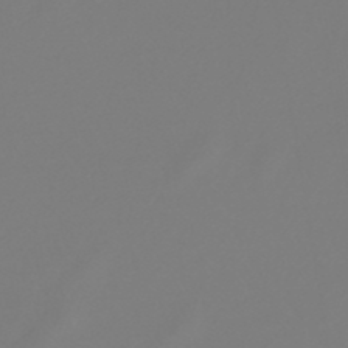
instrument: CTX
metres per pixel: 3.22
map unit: lHb
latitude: -46.8975
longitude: 72.3495
